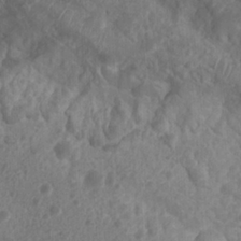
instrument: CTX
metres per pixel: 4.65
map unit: Nhu
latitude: 7.2915
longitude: -21.1025
